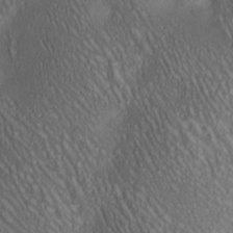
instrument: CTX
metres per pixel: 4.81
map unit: lAa
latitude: 4.8002
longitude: -117.5938
